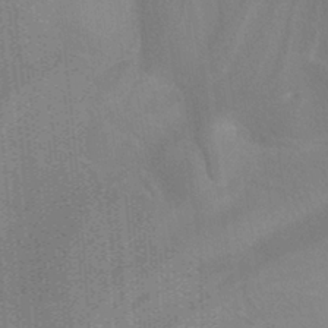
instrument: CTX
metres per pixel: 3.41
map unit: ANa
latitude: -37.9367
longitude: 95.3698
